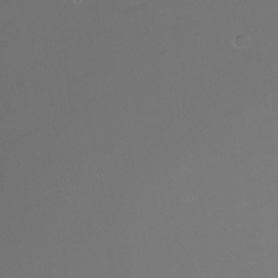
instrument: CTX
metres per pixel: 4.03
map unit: Nhu
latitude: -7.6910
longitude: -82.4601
